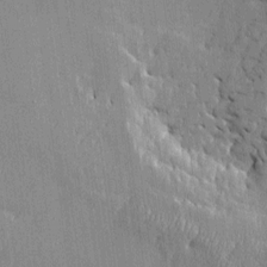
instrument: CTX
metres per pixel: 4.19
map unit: Htu
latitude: -7.1809
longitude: 176.0850
